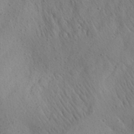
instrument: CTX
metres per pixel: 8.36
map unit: Aa
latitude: 26.7057
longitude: -142.4979
